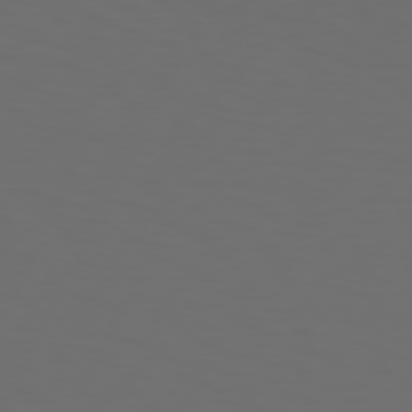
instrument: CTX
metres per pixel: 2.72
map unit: Hpe
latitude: 73.9339
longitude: -126.0255
